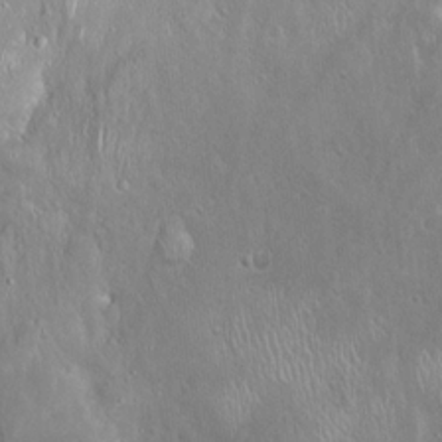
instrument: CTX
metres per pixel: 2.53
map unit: Hto
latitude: 19.5371
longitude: -57.6882
